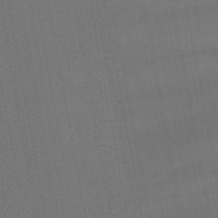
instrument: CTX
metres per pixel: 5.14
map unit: lHb
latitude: -47.5399
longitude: 73.5588
